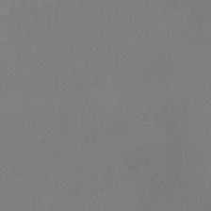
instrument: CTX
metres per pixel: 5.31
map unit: eHh
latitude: -41.6722
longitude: 120.4440
